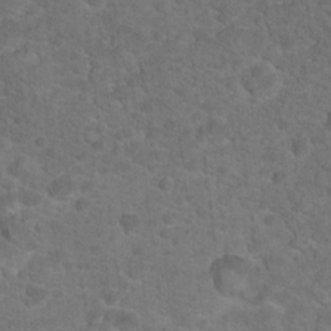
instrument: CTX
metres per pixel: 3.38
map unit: Hto
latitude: 18.3656
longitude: -36.9703
